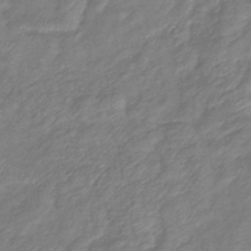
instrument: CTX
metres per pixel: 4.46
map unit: eHb
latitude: -41.5021
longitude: 81.8423
